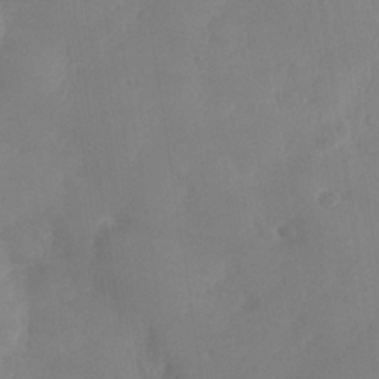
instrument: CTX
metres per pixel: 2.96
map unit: Nhe
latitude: -34.7841
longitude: -130.8191
